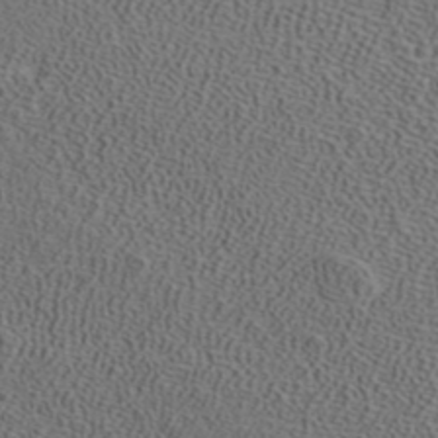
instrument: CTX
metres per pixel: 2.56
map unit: ANa
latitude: 39.8583
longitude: 21.6155
